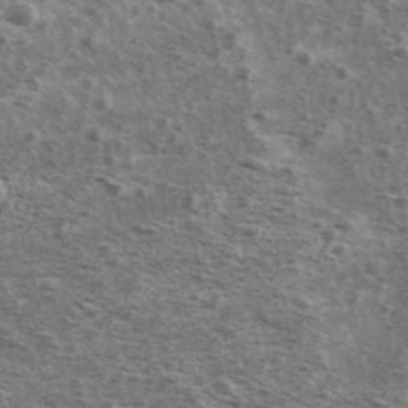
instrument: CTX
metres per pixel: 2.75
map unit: Ave
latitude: 39.4048
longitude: -109.5371
